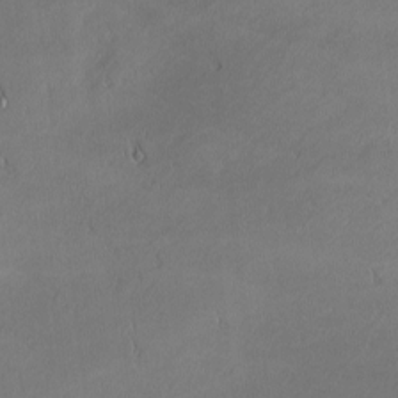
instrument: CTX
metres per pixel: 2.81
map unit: Nhu
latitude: 0.9324
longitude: -78.9703
